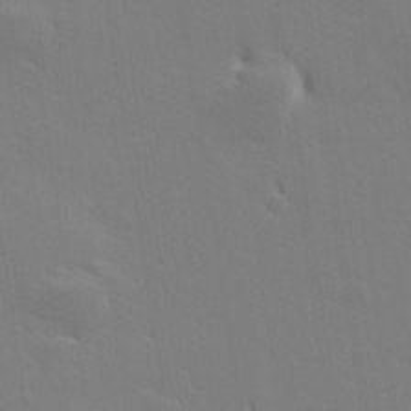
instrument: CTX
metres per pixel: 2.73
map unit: lHvf
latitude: 26.9514
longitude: 143.1242
